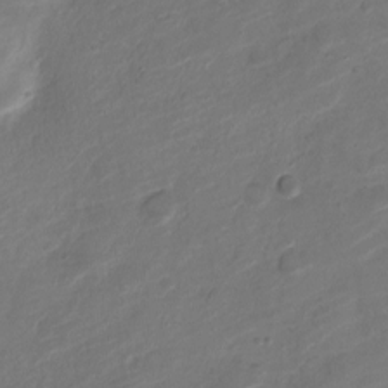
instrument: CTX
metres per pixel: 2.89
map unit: Nve
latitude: -19.7100
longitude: 108.2550
